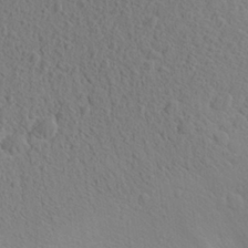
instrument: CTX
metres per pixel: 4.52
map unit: Aa
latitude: 27.8206
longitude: -143.2726
